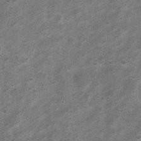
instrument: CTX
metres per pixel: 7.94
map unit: Nhu
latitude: 6.9514
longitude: -23.4426
